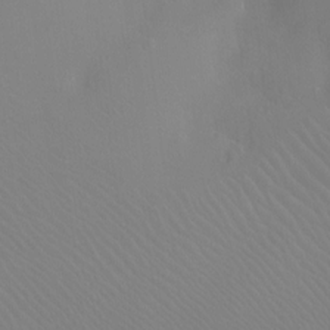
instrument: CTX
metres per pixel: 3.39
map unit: Ht
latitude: -8.5574
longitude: -37.7828
